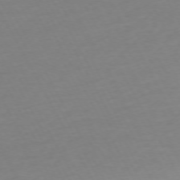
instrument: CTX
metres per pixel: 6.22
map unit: Ap
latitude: -74.3873
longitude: -69.8583
